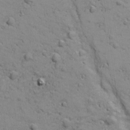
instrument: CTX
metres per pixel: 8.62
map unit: Ave
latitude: 18.4979
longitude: -132.6491
